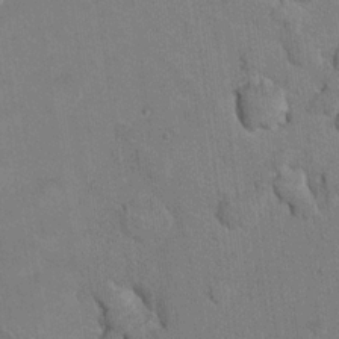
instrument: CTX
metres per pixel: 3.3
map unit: Nhu
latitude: 16.2334
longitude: -32.5357
